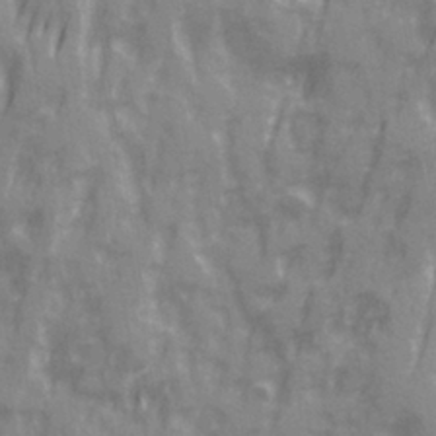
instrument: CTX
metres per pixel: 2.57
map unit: Ave
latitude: 20.5168
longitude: -132.4223
